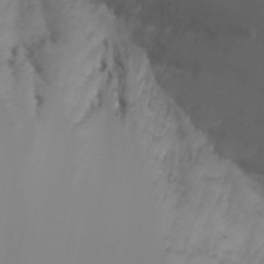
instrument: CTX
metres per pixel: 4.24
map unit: Nhu
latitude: -7.8989
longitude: -75.4238
